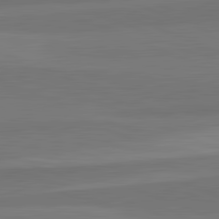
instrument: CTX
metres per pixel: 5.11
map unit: lApd
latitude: 82.6490
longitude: 156.7274
